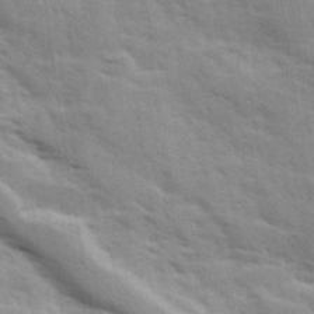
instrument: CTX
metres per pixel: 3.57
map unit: Ave
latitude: 11.4049
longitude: -102.5357
